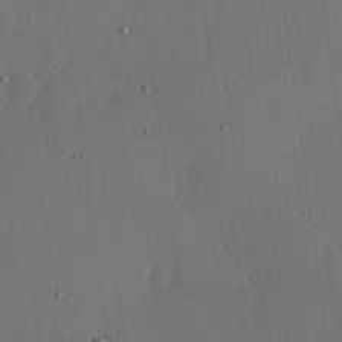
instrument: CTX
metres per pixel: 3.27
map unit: lHvf
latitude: 19.0647
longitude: -115.1403
